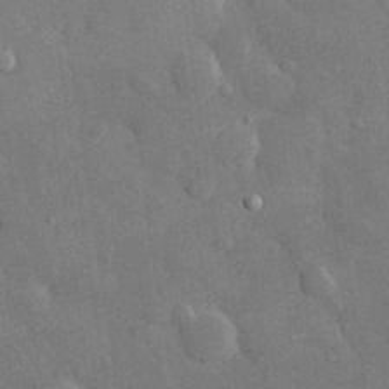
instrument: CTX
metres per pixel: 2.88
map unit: eHh
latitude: 28.7246
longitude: -79.1403
